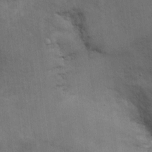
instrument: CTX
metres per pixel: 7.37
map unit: Ht
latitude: 10.9703
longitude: -39.6505
